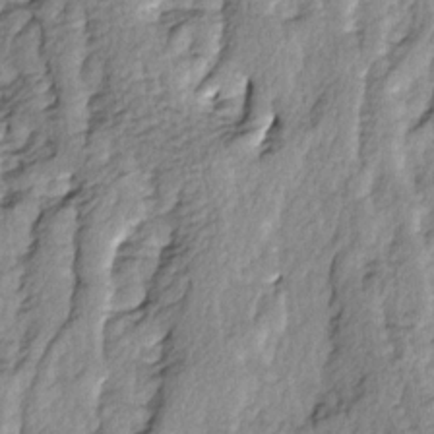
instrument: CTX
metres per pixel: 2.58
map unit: Ave
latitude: 14.2523
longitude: -134.8947
